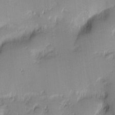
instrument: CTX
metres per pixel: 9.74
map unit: eHh
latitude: -1.0865
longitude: -82.9702
